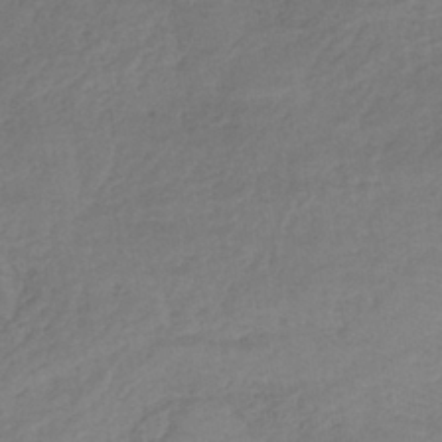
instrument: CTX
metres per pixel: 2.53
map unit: lHb
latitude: -37.8800
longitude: 68.4817
